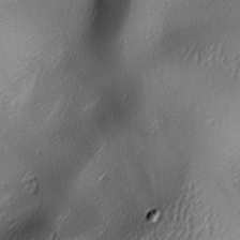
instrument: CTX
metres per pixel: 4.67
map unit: lAa
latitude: -6.3117
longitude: -123.1214
